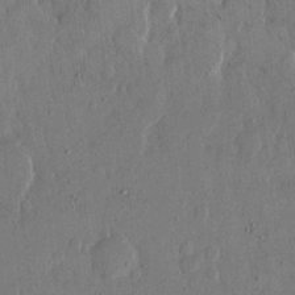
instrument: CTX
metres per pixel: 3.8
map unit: eHh
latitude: 14.2712
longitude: -68.3845
